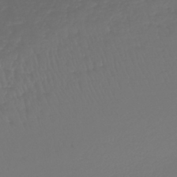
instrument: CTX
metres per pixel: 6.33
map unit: lHb
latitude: -43.2375
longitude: 72.0472
